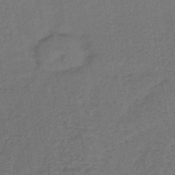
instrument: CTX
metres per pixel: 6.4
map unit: lHb
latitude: -39.2754
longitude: 63.5399
